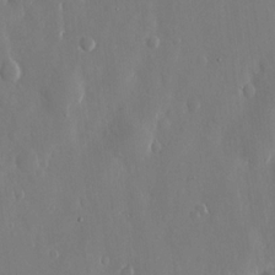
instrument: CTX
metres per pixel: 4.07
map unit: eHh
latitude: 13.3671
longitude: -71.4237
